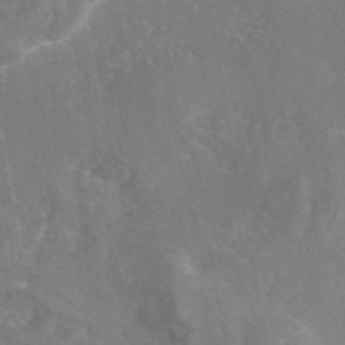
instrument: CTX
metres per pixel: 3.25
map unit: eAb
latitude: 45.5371
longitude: 108.3117
